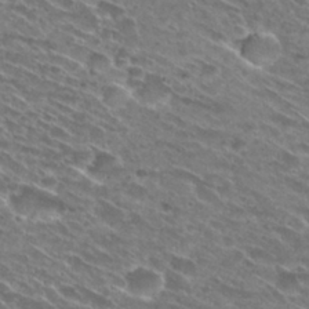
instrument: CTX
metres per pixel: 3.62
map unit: Hto
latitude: 28.9325
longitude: -45.0458
